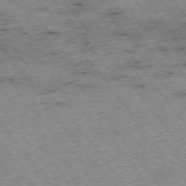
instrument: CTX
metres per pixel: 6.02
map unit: Hpe
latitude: -75.5777
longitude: -20.7624
